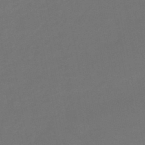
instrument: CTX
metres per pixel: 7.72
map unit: lHb
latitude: -46.5573
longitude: 68.6707
